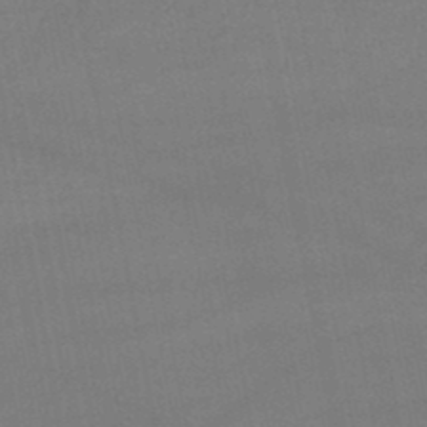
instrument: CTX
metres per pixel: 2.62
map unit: lHb
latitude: -47.9178
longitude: 62.4440
